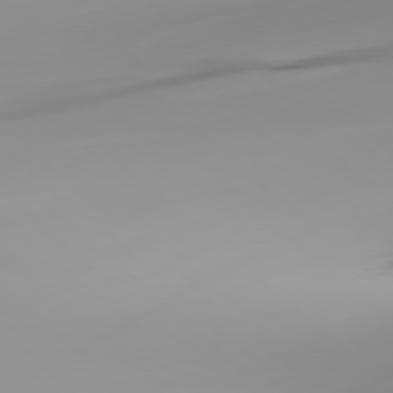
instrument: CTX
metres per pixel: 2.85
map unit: Ap
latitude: -77.9367
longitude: -64.4979
